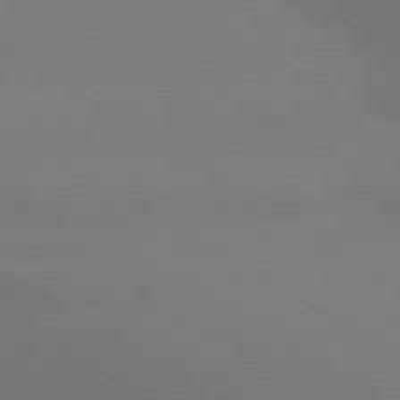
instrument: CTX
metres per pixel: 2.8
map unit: lApd
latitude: 80.3656
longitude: -146.1011
